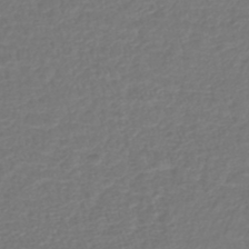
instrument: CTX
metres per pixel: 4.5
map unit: lHb
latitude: -43.0486
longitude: 64.9353
